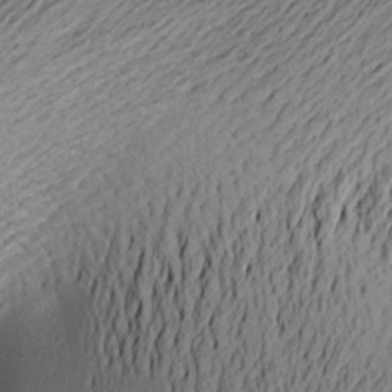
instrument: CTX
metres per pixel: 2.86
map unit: Aa
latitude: 22.3089
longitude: -149.2348
